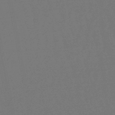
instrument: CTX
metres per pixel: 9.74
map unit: lHb
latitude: -47.6910
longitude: 80.4629
